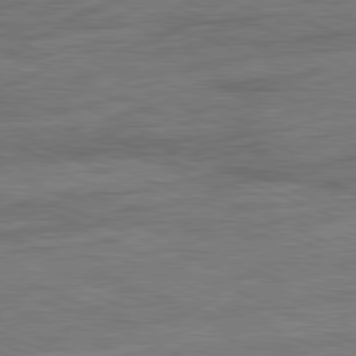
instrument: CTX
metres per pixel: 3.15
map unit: Ap
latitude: -81.9367
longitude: -84.5168
